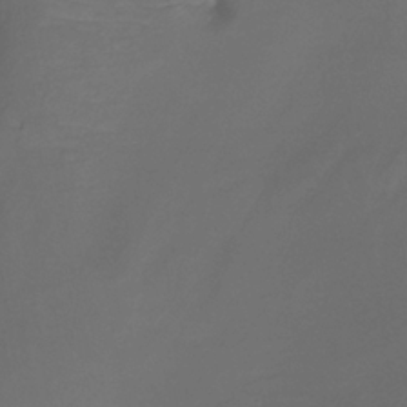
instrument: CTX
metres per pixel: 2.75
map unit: Htu
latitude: -13.3888
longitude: -46.9325
